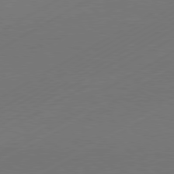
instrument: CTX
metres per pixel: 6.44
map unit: Hpe
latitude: -80.8975
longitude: 13.9556
